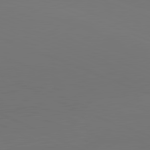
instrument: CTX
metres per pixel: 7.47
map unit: lApd
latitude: 81.6883
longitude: 145.6344
